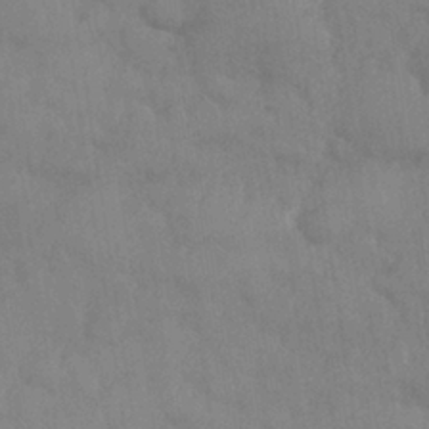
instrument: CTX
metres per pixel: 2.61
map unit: Nhe
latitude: -36.5573
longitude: -177.3670
